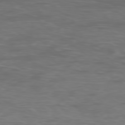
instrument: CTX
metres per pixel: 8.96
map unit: Ap
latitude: -78.1039
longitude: -75.5938
